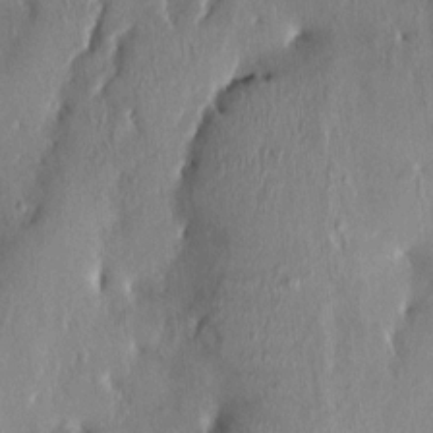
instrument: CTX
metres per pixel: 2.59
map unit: HNhu
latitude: 3.5938
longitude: -5.4615
